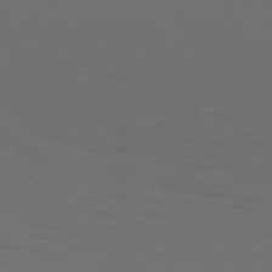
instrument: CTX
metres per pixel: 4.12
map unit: Hpe
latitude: 77.3670
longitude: -170.7435
